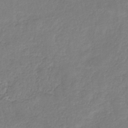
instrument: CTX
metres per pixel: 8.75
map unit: eHb
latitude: -30.2550
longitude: 62.5384
